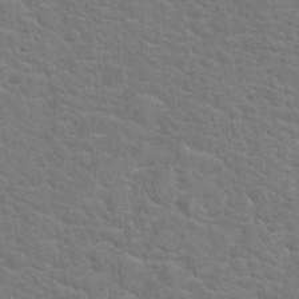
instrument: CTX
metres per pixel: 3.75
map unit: Hto
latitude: 19.9717
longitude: -43.9906
